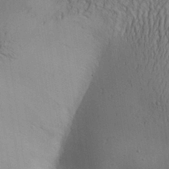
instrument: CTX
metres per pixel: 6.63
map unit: Aa
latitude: 30.8191
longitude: -142.4412
